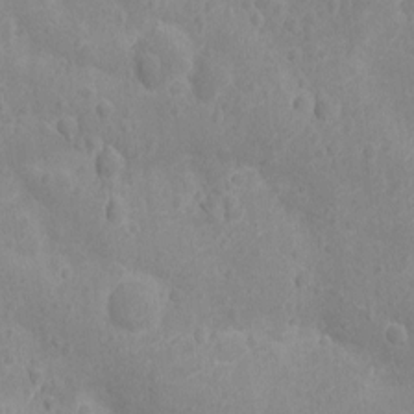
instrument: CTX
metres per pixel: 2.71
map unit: Nhu
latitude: -15.1998
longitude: -25.2914
